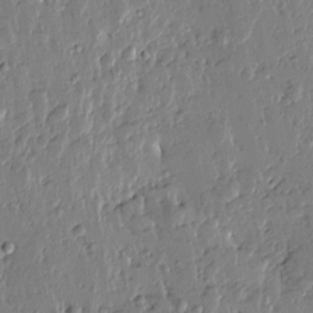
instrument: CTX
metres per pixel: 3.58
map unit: Htu
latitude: -0.5196
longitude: -178.3845
